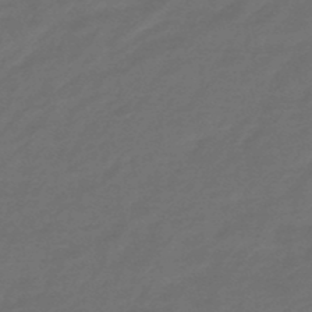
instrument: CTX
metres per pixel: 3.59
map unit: eHb
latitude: -47.5966
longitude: 86.8975
